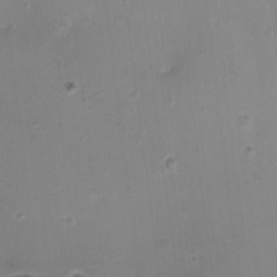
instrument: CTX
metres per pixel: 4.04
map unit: HNhu
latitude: 5.3293
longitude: 2.6518
